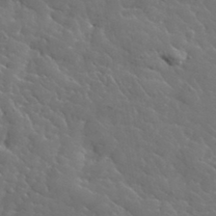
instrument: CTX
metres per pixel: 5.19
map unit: lHvf
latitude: 37.5560
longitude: -91.8205
